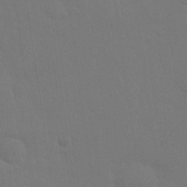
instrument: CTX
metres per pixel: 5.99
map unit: Nhu
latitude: 28.4979
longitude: -64.5546
